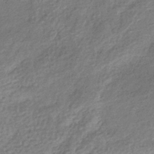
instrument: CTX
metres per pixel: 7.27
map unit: eHb
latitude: -37.8800
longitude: 80.7652
